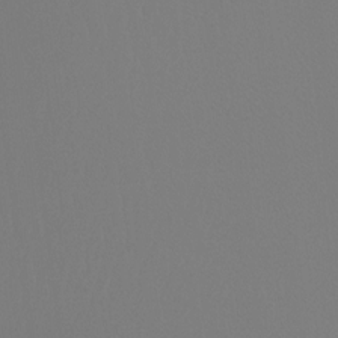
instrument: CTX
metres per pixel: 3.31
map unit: Hto
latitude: -7.9367
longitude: -51.7638
